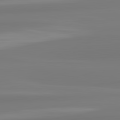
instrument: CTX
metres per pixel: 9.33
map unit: lApd
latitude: 82.6490
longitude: 172.4440
